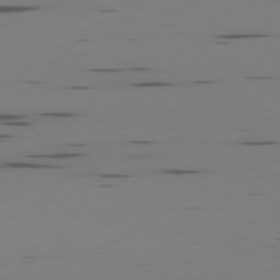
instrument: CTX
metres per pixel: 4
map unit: Ap
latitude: -79.4832
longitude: -62.1956
